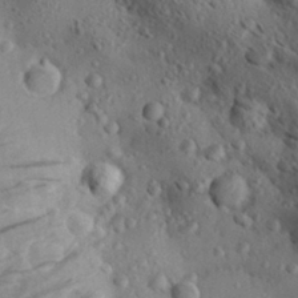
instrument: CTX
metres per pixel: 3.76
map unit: Aa
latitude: 28.6868
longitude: -131.8395
